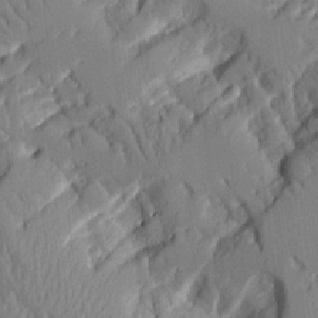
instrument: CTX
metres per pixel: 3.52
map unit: Aa
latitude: 12.5924
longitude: -125.8583
